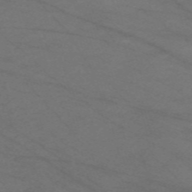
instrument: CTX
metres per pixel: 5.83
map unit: Nve
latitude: -59.5210
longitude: 61.1998
